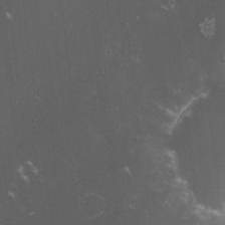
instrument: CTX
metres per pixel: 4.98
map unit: lHvf
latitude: -14.5007
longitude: -102.7813
